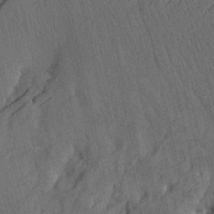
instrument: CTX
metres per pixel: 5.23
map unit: Htu
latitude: -4.1605
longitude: -177.5749
